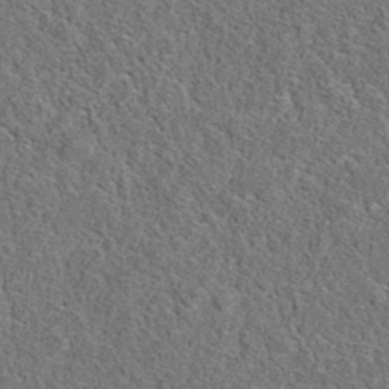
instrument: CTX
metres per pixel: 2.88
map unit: eAb
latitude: 36.1767
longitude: 113.0109
